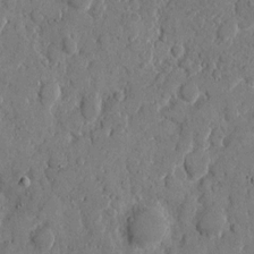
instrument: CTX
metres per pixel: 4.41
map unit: eHh
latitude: 9.0836
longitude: -67.2537
